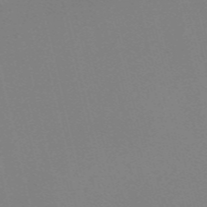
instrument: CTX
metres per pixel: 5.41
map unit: Nve
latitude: -57.8611
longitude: 63.1242
